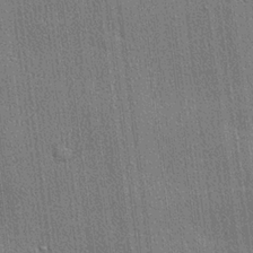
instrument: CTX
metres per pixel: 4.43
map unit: lHvf
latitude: 20.9325
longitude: 141.5588
